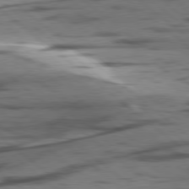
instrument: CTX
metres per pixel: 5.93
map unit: lApd
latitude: 78.5735
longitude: -50.3845
